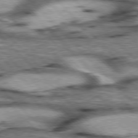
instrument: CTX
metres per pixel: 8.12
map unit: lApd
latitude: 76.9136
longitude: -50.4979
